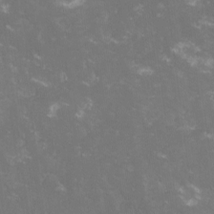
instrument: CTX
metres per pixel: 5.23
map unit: lHvf
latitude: -13.7478
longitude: -100.6491
